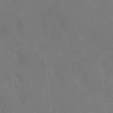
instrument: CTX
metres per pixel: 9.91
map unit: Nve
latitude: -10.1606
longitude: 173.6155
